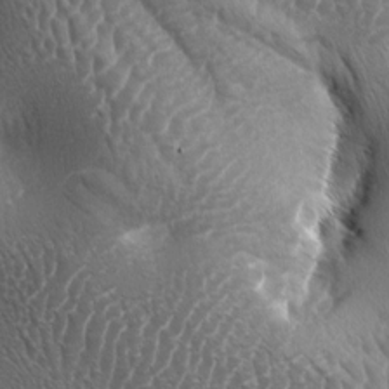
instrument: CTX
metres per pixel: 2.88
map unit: lAa
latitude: -5.1998
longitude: -128.7624
